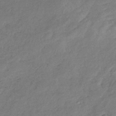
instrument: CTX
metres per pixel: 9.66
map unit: lHb
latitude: -40.1795
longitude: 75.1243
